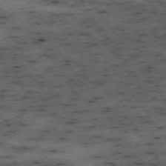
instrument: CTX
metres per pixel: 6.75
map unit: Hpe
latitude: -74.7086
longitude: 2.2172
